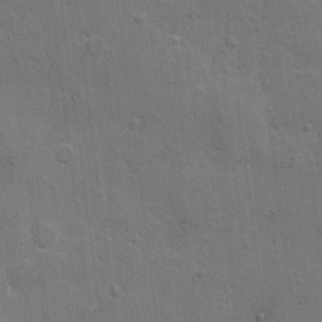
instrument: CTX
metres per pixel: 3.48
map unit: Hto
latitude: 5.0458
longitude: -61.6694
